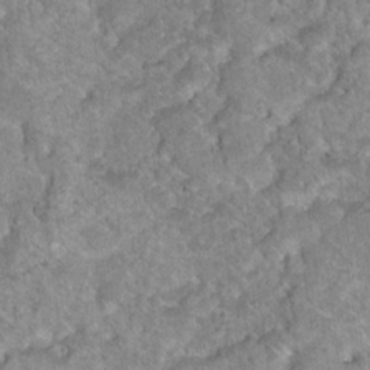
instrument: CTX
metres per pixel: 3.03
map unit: Nhu
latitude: 18.1200
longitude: -31.4616
